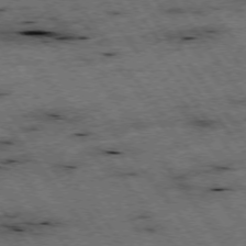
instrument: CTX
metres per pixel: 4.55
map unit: Hpe
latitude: -75.4833
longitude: -22.7435
